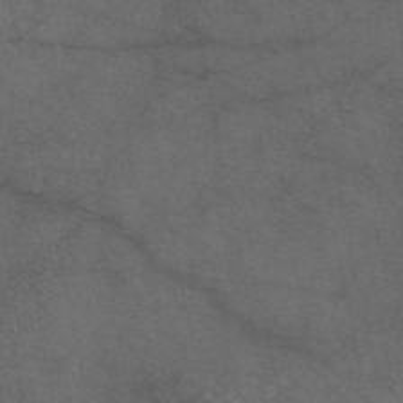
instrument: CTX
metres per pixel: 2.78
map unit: eAb
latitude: 47.1404
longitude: 111.5777
